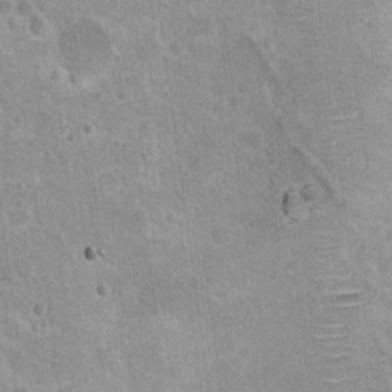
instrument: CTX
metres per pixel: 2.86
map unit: Nhu
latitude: 17.7828
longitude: -31.2348
